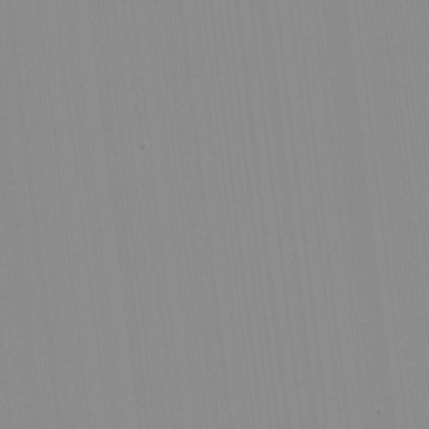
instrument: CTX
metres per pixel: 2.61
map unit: HNhu
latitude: -1.6722
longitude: -6.0633
